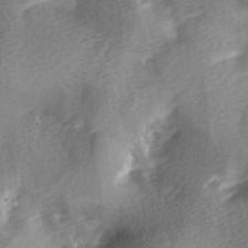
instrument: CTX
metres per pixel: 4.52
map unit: lAa
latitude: -6.0283
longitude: -120.9892
